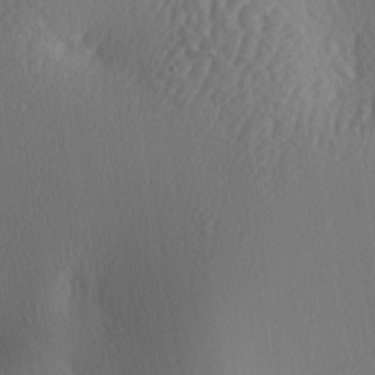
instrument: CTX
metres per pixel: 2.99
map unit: lAa
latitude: -4.3495
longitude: -123.7072
